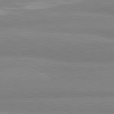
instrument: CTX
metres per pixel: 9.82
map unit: lApd
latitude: 81.2537
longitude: -179.8584
